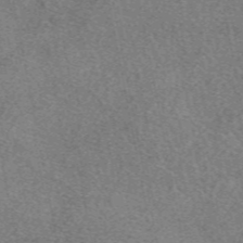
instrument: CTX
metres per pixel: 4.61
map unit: eAb
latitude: 49.0081
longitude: 109.5966
